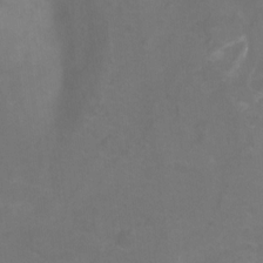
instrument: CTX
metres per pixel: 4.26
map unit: Ht
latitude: -0.2740
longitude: -38.4979
